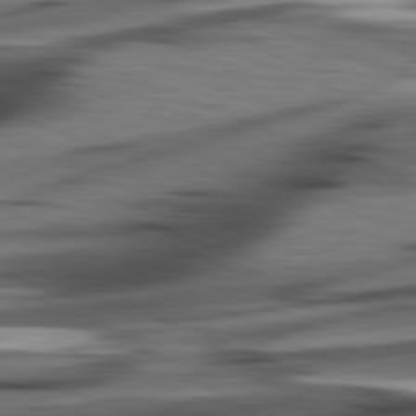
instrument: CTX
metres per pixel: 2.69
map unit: lApd
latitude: 81.7827
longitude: 127.5588
